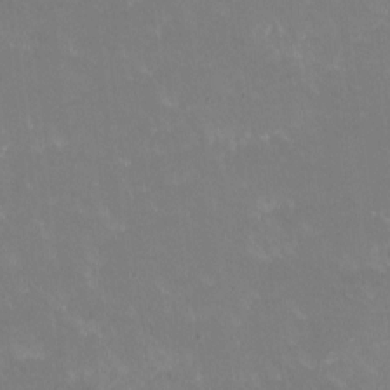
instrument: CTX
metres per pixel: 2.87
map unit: HNhu
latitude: -1.0109
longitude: -3.9528
